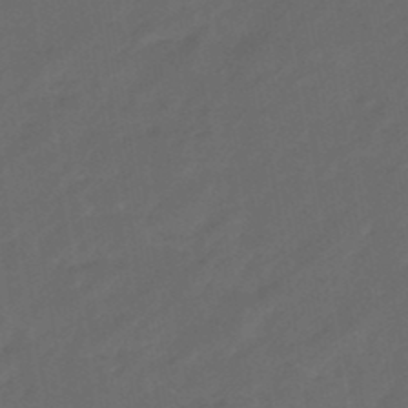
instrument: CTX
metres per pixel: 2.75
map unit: eHb
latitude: -47.2565
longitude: 85.2564
